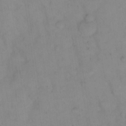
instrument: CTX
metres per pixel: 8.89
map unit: Nhu
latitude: 23.8205
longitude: -63.0081
